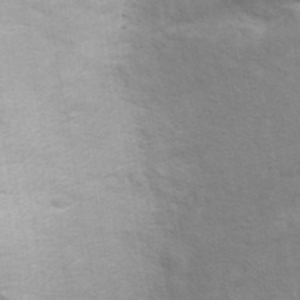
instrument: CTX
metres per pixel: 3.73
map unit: ANa
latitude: 41.6316
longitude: 14.4251
